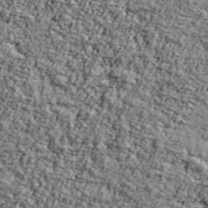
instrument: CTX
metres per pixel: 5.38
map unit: Ave
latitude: 42.6113
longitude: -110.6113
